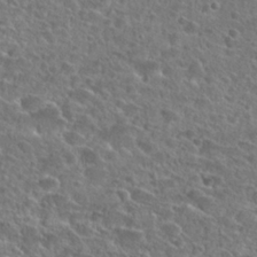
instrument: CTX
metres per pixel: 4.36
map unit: Hto
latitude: 25.2725
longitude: -46.0822
